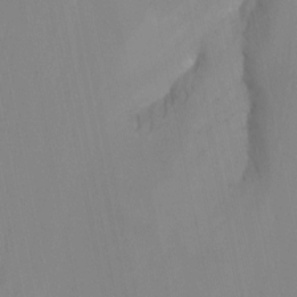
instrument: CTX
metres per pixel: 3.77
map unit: Nhu
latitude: -13.0864
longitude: -58.8569
